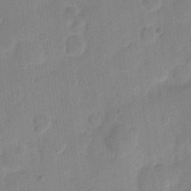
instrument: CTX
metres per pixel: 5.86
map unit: eHh
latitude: 10.1200
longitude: -66.8191
